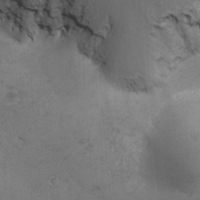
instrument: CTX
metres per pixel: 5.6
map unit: Ave
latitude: -7.1620
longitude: -121.0081
